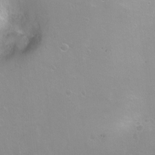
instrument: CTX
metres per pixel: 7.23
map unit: Ht
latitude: -5.5210
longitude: -34.7057
